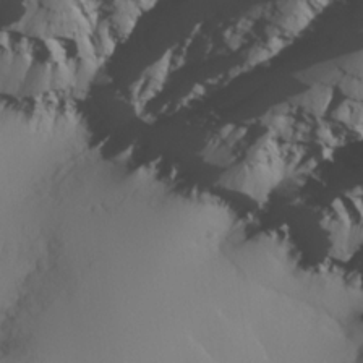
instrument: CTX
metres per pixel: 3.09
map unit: lHvf
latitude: 22.2900
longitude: 141.5777
